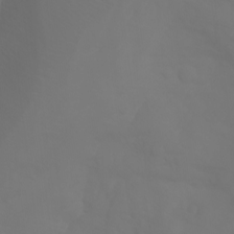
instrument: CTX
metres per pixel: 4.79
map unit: Aa
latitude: -11.1998
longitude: -68.3845
